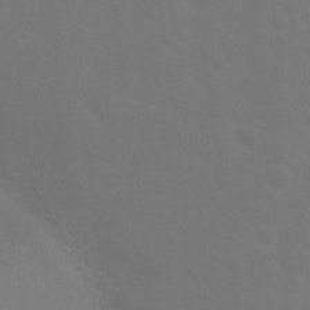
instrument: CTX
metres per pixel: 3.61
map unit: Hto
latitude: 19.2537
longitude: -39.9906
